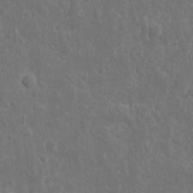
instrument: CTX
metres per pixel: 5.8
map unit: eHh
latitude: 10.8191
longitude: -72.8569
